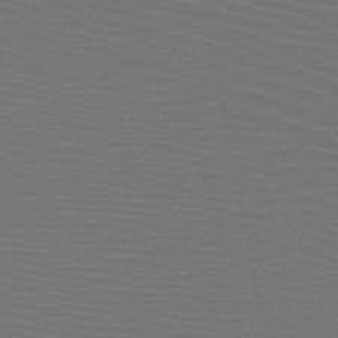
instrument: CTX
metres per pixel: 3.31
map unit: HNb
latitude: -47.9178
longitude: -45.1970
